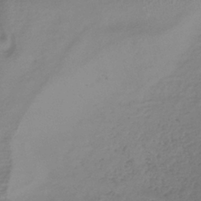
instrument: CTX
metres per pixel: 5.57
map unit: lHb
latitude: -37.7477
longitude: 71.8045
